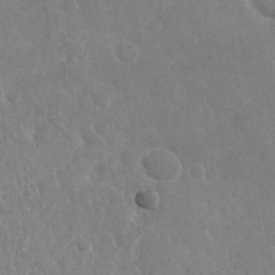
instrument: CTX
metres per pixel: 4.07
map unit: Nhu
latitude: -30.3306
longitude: -61.8205
